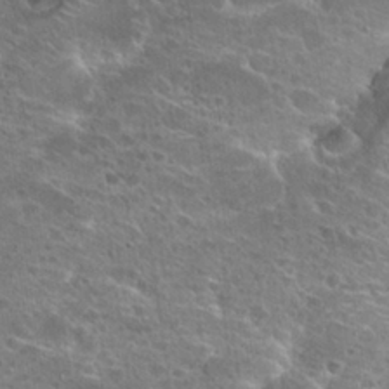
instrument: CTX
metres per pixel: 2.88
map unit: Hto
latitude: 24.8191
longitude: -45.2915
